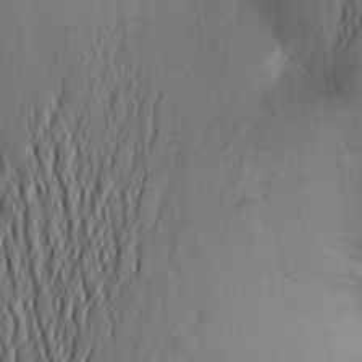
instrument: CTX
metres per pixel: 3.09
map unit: Aa
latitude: 25.3292
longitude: -149.0458
